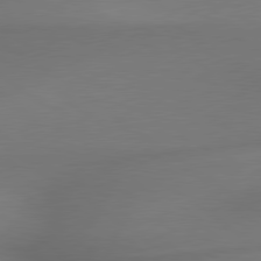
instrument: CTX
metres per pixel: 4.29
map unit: lApd
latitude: 79.8773
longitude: -173.4615
